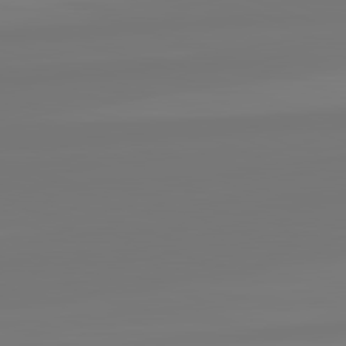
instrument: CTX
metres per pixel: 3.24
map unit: lApd
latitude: 82.2144
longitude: -176.5168
